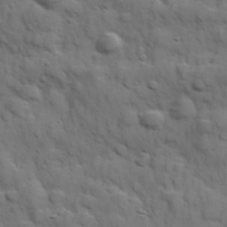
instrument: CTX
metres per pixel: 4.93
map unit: Hve
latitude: 31.6316
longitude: 150.4818
